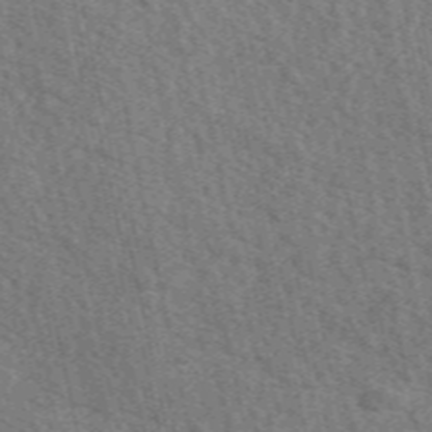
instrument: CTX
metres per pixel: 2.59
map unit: eAb
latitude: 50.7435
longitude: 114.1795
